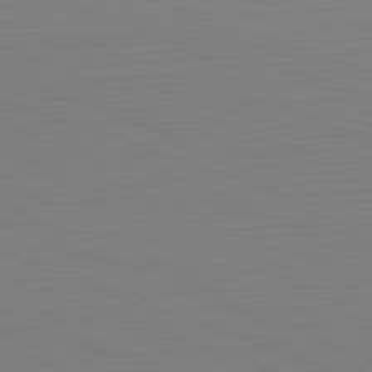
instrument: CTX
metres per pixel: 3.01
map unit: Hpe
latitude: -82.2550
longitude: 9.7666
